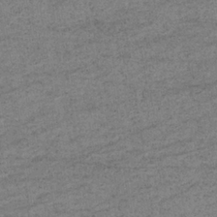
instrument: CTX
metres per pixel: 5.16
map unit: lHb
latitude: -34.2928
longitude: 70.9164
